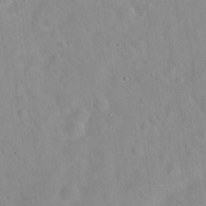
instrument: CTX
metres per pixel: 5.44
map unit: Hto
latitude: 21.6127
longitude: -54.1200
